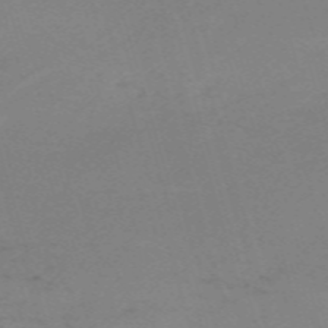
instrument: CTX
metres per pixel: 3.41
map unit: eHh
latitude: -61.5777
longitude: 50.6896
